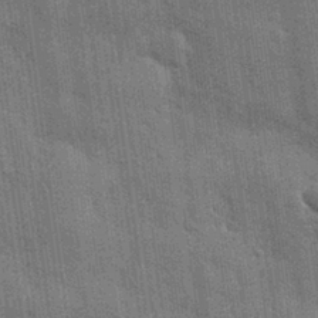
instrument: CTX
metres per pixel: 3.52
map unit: Nhu
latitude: 28.2711
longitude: -68.0444
